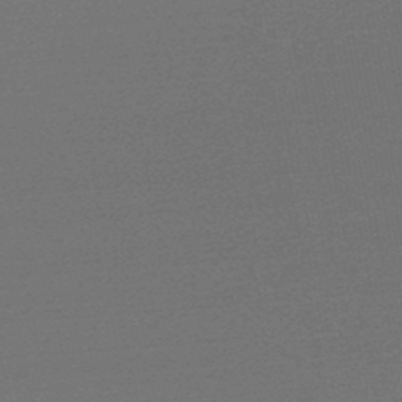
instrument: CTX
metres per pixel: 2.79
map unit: lHb
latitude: -48.4440
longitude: 63.1431
